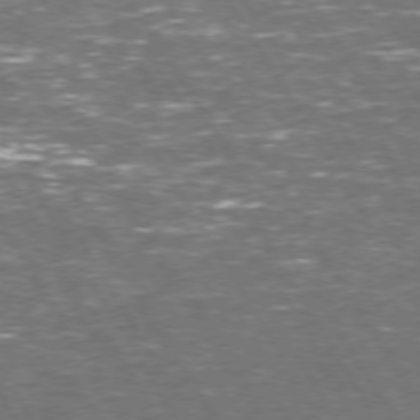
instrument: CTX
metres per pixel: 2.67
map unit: Hpe
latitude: 72.7058
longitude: -123.6127
